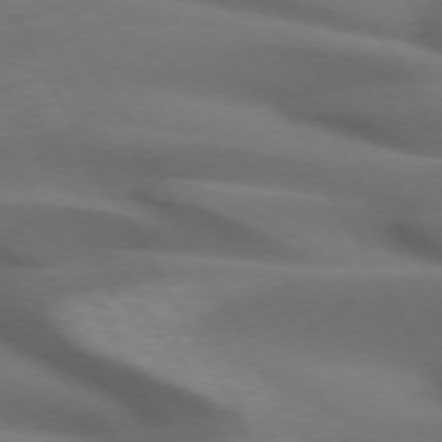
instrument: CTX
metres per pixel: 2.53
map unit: lApd
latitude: 72.4790
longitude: -51.0458
